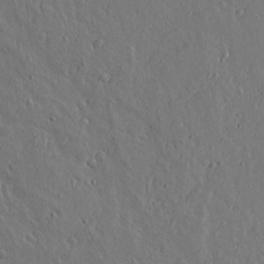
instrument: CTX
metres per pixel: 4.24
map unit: lAvf
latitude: 15.4427
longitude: -126.3278
